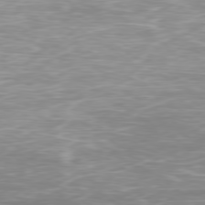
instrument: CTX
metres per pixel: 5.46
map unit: Ap
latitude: -79.2942
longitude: -93.2537
